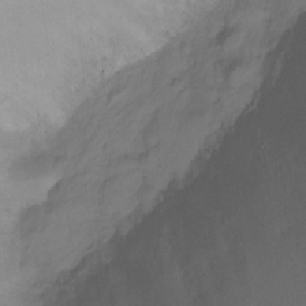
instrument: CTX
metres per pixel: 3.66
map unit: Ht
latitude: -9.7666
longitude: -28.6679
